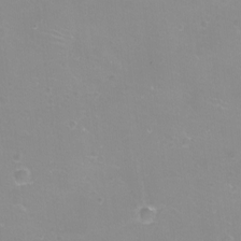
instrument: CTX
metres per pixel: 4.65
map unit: eHh
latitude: -12.0850
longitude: -61.0269
